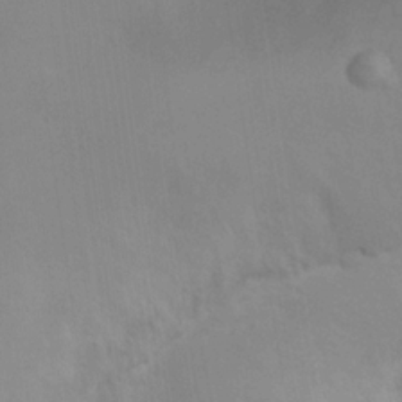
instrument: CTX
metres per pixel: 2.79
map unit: Ht
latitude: -0.4251
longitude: -35.0269
